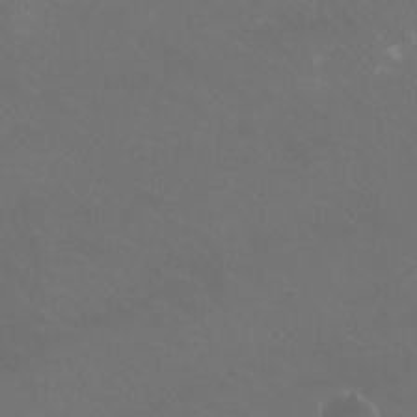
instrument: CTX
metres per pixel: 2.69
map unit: HNhu
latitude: 1.4615
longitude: -1.8394
